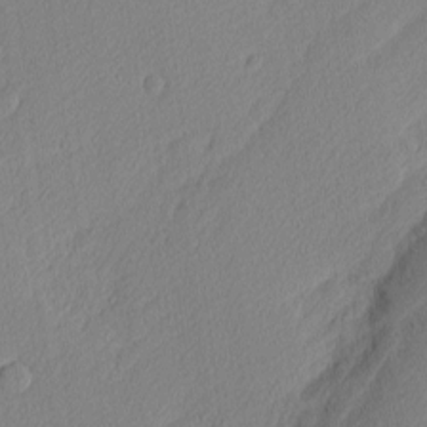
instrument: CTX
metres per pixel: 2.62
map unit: Nhu
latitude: 1.5371
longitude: -77.1592
